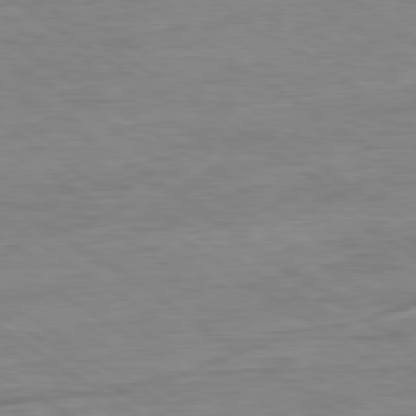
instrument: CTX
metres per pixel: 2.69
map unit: Ap
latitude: -80.3684
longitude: -80.1389
